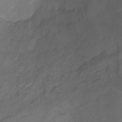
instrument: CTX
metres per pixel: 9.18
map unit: Ht
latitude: -11.3132
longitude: -35.3103
